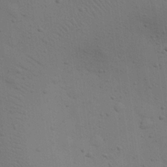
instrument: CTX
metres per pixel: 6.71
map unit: eHh
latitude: 24.7435
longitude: -71.5182
